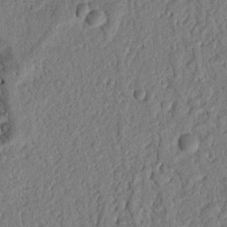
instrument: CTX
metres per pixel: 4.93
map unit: Nhu
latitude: 20.4223
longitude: -78.4223
